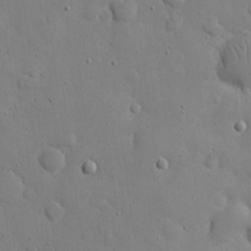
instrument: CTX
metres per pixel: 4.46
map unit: eHh
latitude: 21.3482
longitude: -62.7624
